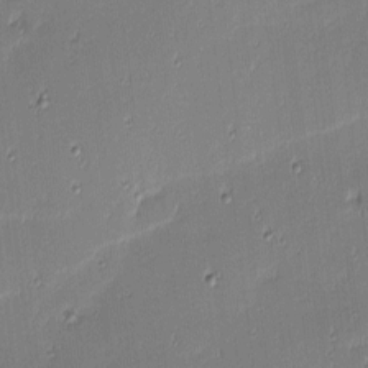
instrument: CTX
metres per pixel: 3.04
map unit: eHh
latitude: -2.6707
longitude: -83.1214
